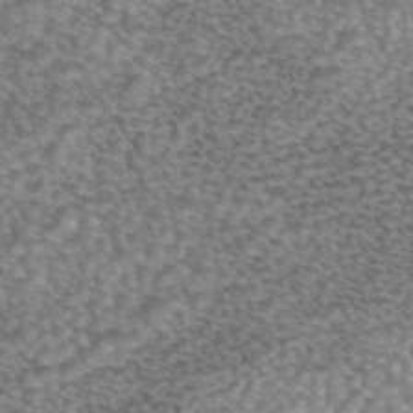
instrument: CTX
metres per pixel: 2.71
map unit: eAb
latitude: 44.6490
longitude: 104.8030
